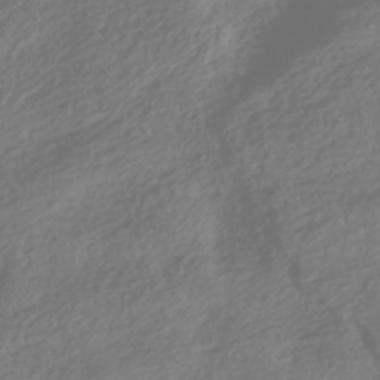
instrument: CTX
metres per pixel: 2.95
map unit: HNhu
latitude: -42.2361
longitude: 106.1606
